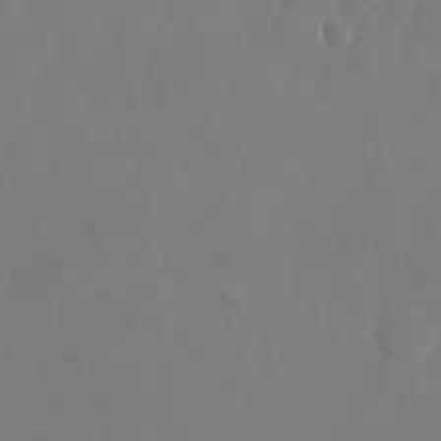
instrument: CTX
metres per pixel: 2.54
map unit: Nhu
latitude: -24.5763
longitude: -70.3467
